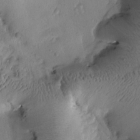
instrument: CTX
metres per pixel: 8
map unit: Htu
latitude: -1.4455
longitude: 171.2565
